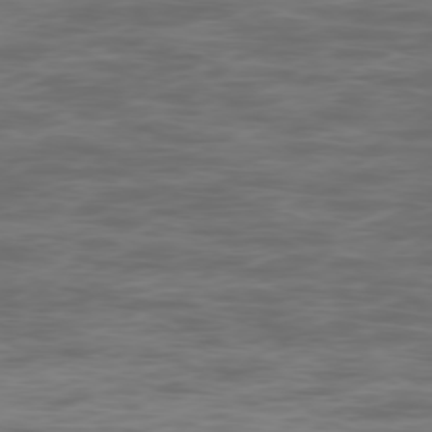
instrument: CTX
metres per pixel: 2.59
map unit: Ap
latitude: -79.0297
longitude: -74.8380
